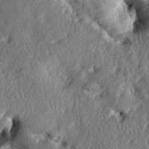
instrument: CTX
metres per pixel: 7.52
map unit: lAa
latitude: -7.7100
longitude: -126.7624
